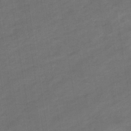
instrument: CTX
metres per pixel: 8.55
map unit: eHb
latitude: -36.2172
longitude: 78.1039
